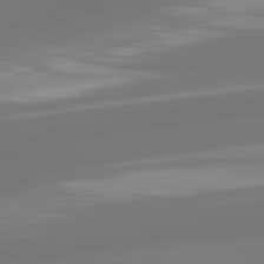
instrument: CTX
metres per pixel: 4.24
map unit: lApd
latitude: 81.3293
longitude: -165.0458
